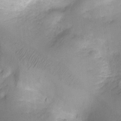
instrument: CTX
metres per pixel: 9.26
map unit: Ht
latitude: -5.6155
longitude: -20.8569
